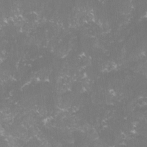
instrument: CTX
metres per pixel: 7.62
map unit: lHvf
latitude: -15.6722
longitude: -101.3293
